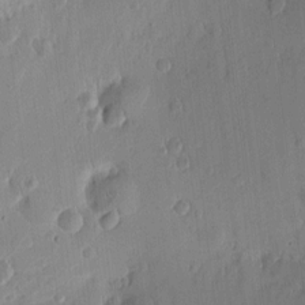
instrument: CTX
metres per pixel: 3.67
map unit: Htu
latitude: 1.6882
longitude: -178.0255
